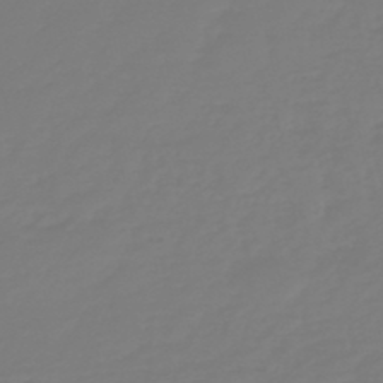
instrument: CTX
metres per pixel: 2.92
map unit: HNb
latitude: -46.5384
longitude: 56.2550
